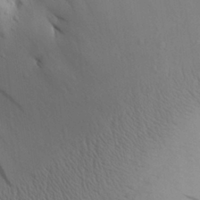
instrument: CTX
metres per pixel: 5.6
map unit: Aa
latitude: 27.3671
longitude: -148.5735
